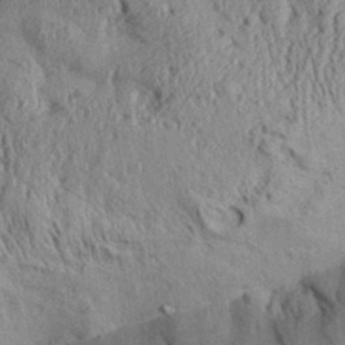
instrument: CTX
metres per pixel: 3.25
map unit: Aa
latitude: 30.6869
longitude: -136.6113
